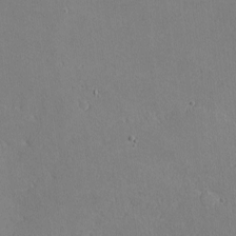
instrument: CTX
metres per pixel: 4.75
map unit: lHvf
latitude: -9.7100
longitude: -100.0255
